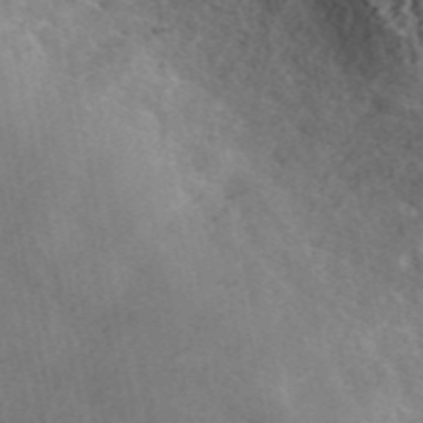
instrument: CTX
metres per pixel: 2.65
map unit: ANa
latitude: 44.9325
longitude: 46.3873
